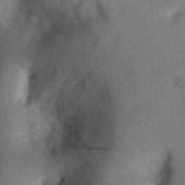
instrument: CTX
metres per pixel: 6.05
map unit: eHh
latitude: 25.1025
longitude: -77.1970
